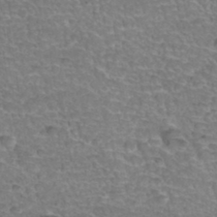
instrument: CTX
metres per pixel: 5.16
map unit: Hto
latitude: 35.4048
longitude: -46.9136
